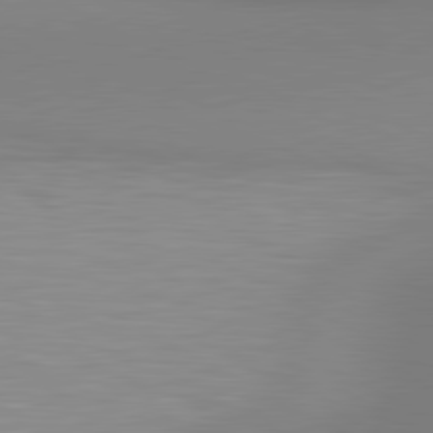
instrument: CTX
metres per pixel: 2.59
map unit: lApd
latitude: 80.6490
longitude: 132.8030
